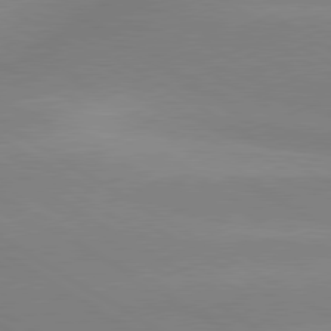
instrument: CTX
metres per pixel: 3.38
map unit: lApd
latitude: 80.2333
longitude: -146.1200
